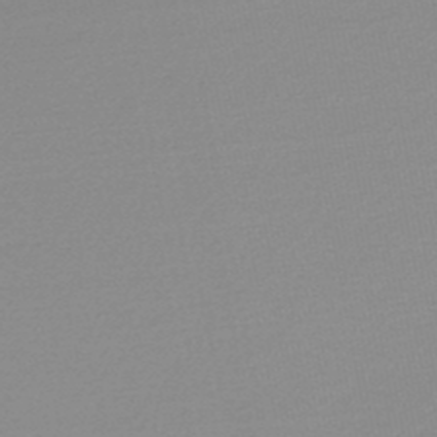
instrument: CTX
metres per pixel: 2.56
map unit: lHb
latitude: -48.1984
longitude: 65.5399
